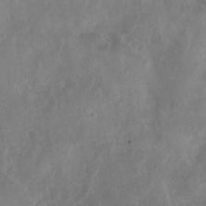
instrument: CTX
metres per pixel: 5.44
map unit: Nhu
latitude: 3.0836
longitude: -15.3293
